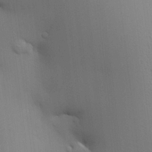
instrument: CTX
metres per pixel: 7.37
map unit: HNhu
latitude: 13.1403
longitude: 11.7100
